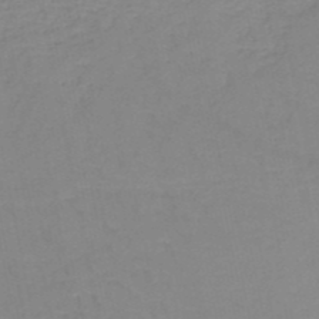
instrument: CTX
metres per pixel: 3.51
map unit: HNb
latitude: -51.5210
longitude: -50.0822
